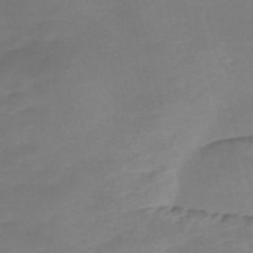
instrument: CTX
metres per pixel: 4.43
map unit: Nve
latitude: -58.4440
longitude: 57.9367
